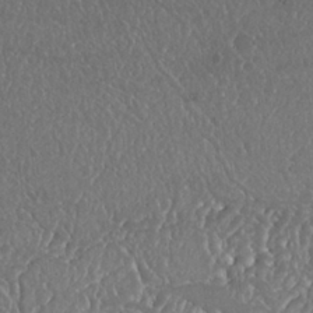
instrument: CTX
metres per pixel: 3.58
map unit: Nhu
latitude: 25.2537
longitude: -60.1389
